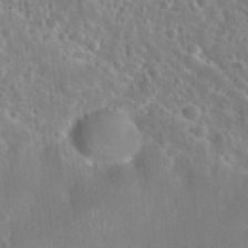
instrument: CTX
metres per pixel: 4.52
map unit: eHh
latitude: 31.8395
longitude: -59.8961
